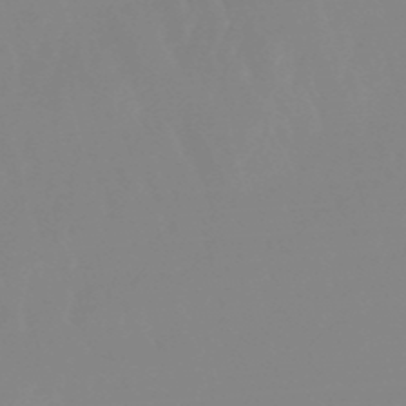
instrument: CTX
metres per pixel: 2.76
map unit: eHb
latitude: -49.8801
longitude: 68.4629
